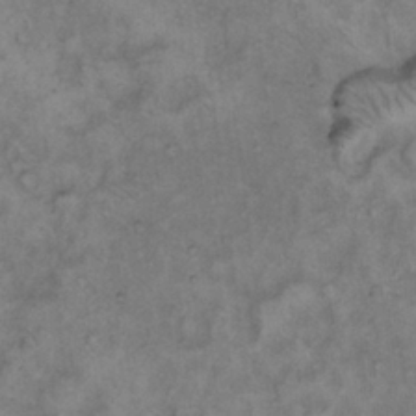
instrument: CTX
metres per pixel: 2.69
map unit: Hto
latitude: 12.1767
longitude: -60.6112
